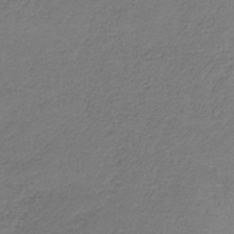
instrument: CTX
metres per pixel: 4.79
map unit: HNb
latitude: -35.6533
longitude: 53.6721
